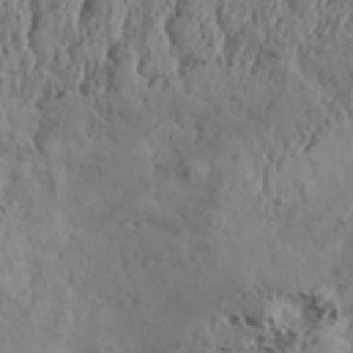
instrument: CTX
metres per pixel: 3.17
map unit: Aa
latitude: 31.8773
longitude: -136.1956
